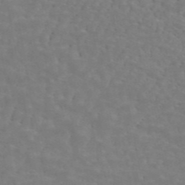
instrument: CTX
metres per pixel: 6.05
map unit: ANa
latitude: 44.9325
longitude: 25.9556
